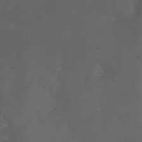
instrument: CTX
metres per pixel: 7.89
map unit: Nhu
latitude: 22.3845
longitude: -64.6679
